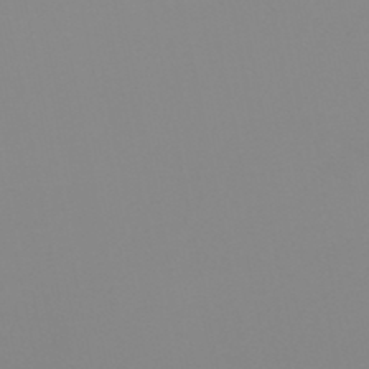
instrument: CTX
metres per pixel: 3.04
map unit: HNhu
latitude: -48.1039
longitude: 101.0864
